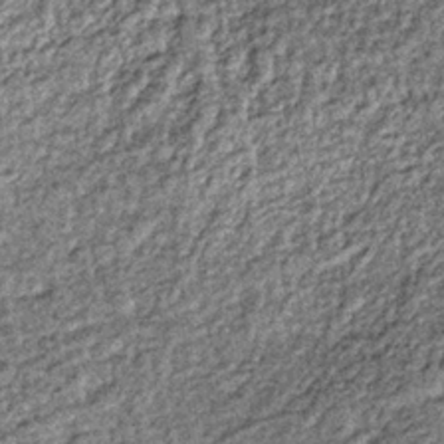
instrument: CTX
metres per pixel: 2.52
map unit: lHb
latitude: -36.0661
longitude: 66.5763
